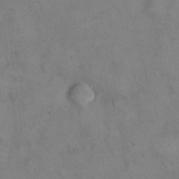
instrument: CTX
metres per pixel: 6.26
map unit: Hto
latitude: 14.1578
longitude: -60.2711
